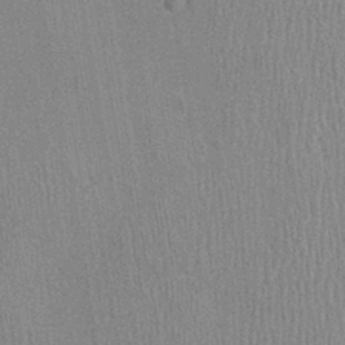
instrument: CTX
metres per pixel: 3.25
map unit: Ht
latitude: -2.1227
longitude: -15.4238
